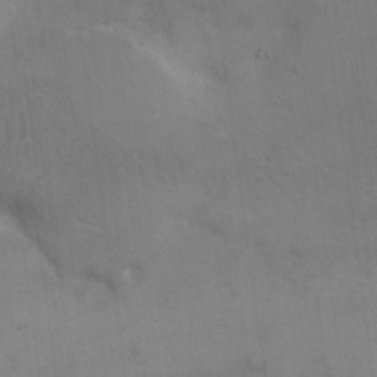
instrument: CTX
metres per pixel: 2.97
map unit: eHh
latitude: 18.0255
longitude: -66.4034
